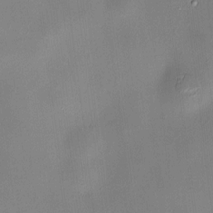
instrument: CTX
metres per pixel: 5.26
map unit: HNhu
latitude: 6.7813
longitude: 8.2928
